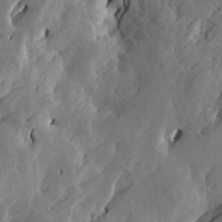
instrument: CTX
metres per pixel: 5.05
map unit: Htu
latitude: -5.1998
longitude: -176.8191
